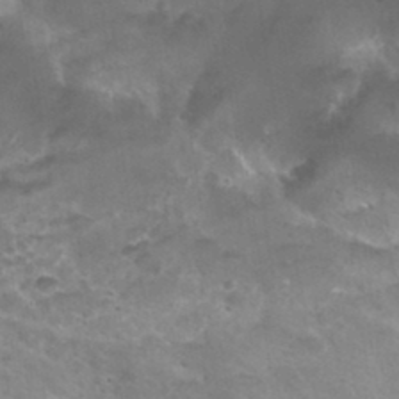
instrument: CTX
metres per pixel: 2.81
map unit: Hto
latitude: 33.7828
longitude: -39.9150
